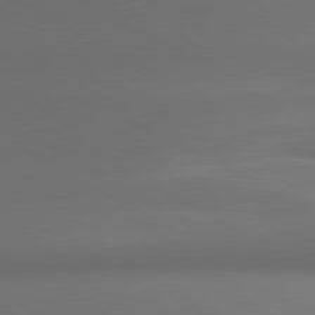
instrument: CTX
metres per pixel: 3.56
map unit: lApd
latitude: 80.9136
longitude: 137.1431
